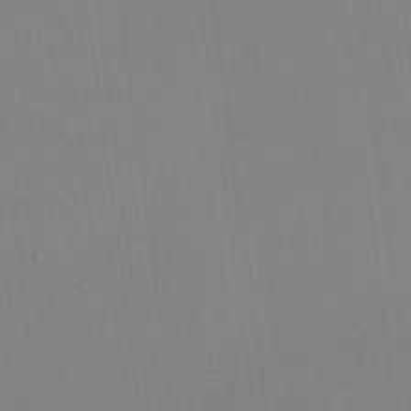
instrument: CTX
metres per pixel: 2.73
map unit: lHvf
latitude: 22.8758
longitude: 140.9542
